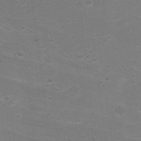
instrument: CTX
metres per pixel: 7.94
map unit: Nhu
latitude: 4.1767
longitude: -26.9325
